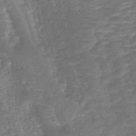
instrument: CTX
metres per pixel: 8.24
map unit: lHb
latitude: -44.0094
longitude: 77.6911
